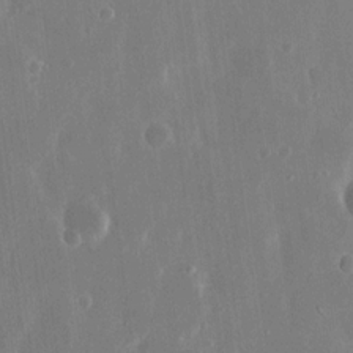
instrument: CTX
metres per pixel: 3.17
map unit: eHh
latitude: 14.8569
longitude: -71.0836
